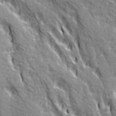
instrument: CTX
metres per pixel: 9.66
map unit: Ave
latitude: 20.8191
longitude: -135.3670
